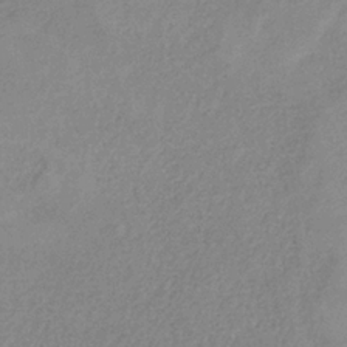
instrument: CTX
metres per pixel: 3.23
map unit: HNb
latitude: -33.5777
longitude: 55.3510
